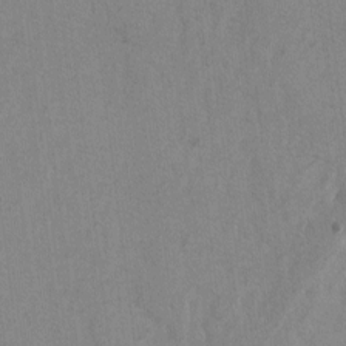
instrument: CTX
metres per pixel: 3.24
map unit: lAvf
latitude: -6.7652
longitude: -114.0633
